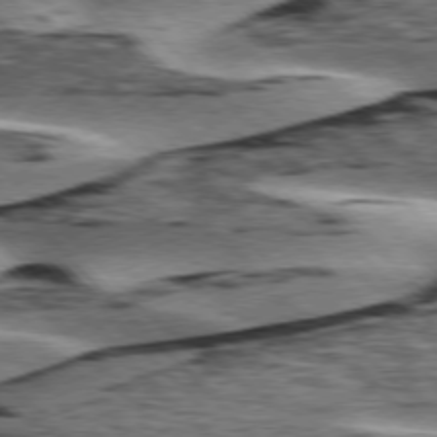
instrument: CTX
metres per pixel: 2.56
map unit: lApd
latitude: 76.3845
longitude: -78.6302
